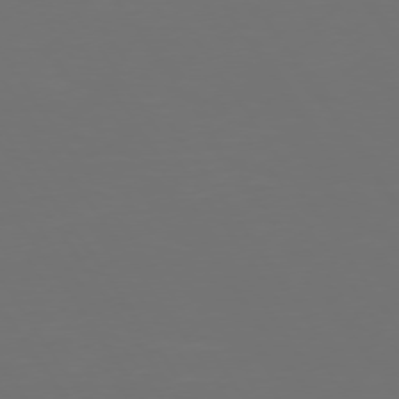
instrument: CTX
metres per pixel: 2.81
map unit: Hpe
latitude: 74.2145
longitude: -124.1200
